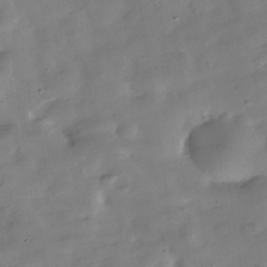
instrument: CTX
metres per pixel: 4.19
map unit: Hve
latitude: -31.3509
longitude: 92.8219
